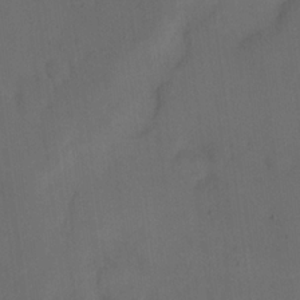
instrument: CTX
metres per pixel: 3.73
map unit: eHh
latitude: 18.8947
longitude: -65.1214
